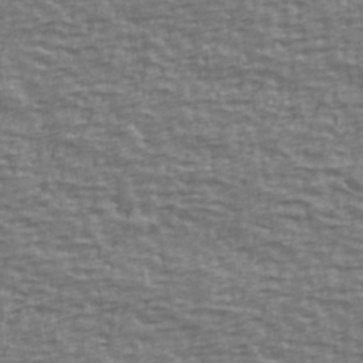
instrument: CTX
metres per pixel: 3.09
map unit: Ave
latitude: 40.8002
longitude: -113.6127
